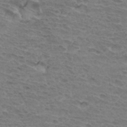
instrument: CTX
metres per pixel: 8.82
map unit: Hto
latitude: 33.6694
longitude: -45.5749
